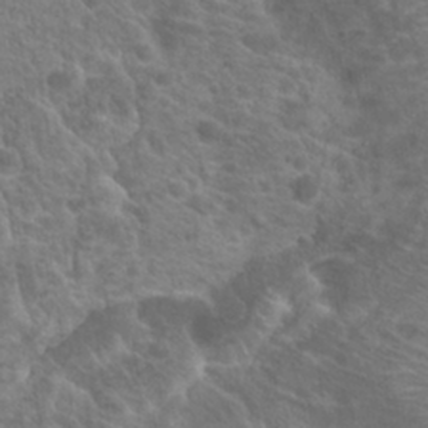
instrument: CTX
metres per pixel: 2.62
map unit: Hto
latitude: 20.9514
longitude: -37.7072
